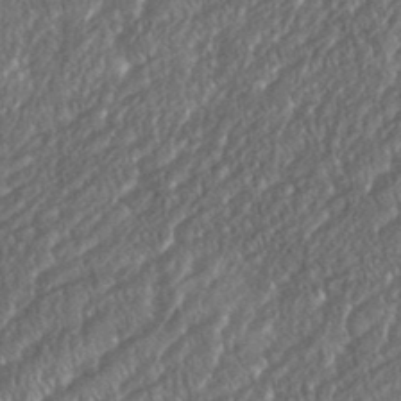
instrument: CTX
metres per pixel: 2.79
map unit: eHh
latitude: 37.2348
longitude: -138.6301
